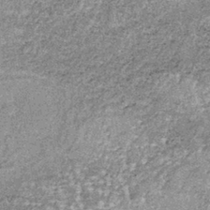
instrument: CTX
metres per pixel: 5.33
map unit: lHb
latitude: -37.4265
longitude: 66.4251
